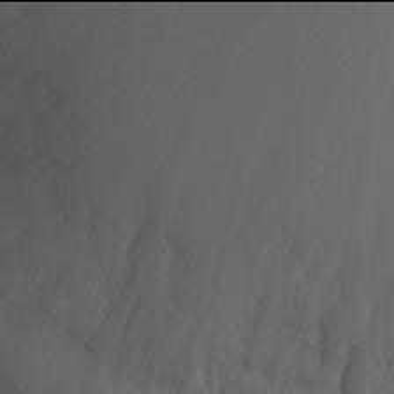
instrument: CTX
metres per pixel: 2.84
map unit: Nhu
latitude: -2.0094
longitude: -74.9703
